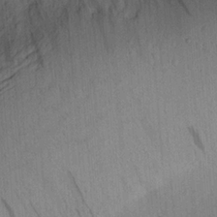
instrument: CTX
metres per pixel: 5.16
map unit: Aa
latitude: 21.7450
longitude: -144.0444
